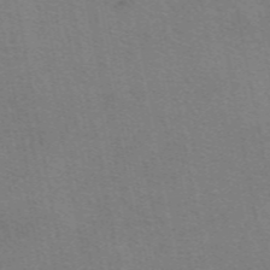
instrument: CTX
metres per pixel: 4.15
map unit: eAb
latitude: 50.4790
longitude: 104.9730
